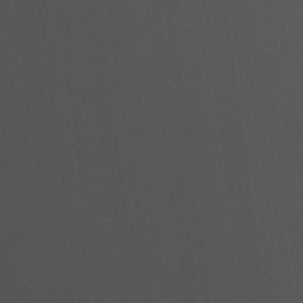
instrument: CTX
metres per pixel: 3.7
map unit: lHvf
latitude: 22.7057
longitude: 141.2943
